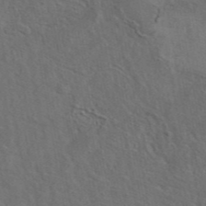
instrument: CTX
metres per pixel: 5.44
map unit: eAb
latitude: 43.6883
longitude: 110.6707
